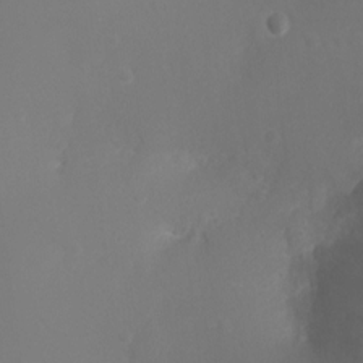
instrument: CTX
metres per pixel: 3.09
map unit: Ht
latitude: -2.0283
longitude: -27.4993
